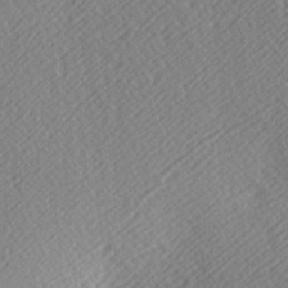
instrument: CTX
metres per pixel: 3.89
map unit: Hve
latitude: 3.1403
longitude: -124.1388
